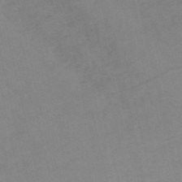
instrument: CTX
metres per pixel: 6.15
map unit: HNb
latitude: -54.8975
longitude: -45.8205
